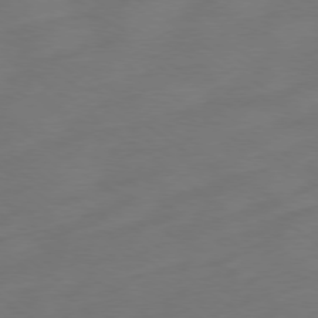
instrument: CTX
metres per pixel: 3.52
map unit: Ap
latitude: -78.6896
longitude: -67.7260
